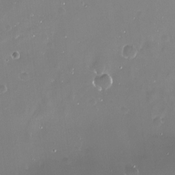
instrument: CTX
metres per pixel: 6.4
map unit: Nve
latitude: -18.3495
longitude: -60.1766
